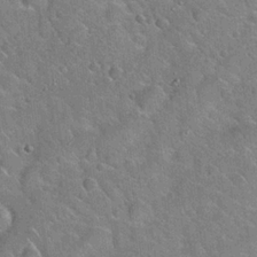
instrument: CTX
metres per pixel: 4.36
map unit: Hto
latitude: 20.3468
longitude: -51.0458
